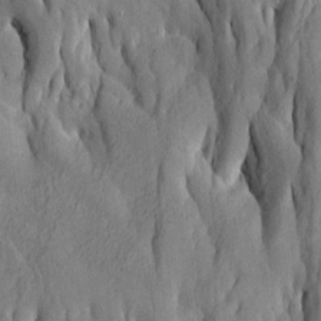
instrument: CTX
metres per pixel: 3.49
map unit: Htu
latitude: -8.1228
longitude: -66.7057
